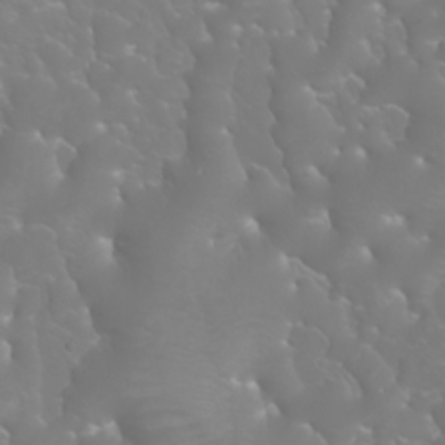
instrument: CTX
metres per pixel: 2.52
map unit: Nhu
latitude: -9.1998
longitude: -70.8191
